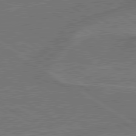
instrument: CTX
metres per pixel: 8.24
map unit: lApd
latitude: 79.8206
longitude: 165.6344
